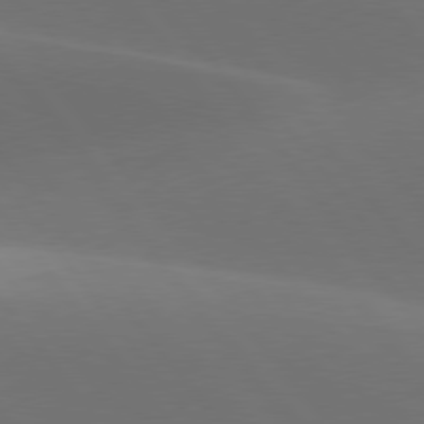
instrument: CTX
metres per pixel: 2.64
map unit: lApd
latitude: 77.8205
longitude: -52.3656
